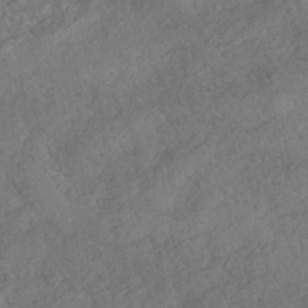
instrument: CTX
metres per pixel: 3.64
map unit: HNhu
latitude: -42.5195
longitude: 105.5021
